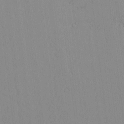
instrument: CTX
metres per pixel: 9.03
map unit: lAvf
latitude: 8.1200
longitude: 167.5588
